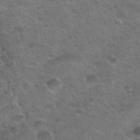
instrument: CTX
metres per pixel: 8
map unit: Nhu
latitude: 31.8773
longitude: -52.1578
